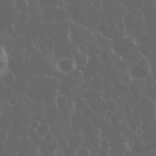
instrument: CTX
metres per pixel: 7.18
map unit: eHh
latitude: 34.5545
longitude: -59.8017
